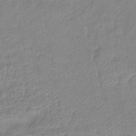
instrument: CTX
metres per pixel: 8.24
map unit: eHb
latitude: -40.2550
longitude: 79.4454
